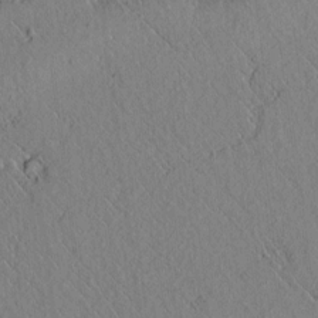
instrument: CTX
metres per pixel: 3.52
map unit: lAvf
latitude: 6.3845
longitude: 159.2187
